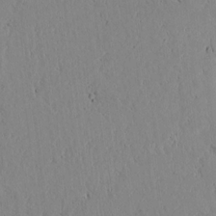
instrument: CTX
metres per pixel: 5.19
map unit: lAvf
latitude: 6.7813
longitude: 169.1242
